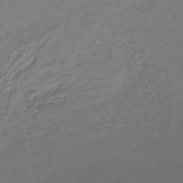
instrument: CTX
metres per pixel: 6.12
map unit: lHb
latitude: -45.4454
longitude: 57.4454
